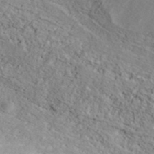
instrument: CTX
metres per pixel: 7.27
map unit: ANa
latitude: 40.1010
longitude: 23.5588
